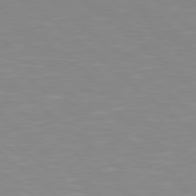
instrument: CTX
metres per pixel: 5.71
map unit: lApd
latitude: 78.8758
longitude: -176.2333
